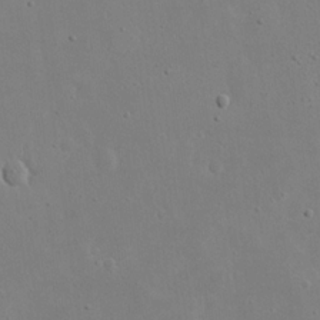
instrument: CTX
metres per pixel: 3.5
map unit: eHh
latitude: 19.5938
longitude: -71.7449
